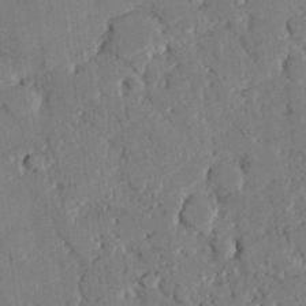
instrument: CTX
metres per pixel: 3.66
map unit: eHh
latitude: 26.5168
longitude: -81.2915
